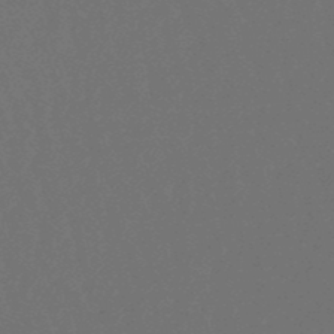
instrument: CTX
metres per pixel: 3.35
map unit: lHb
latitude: -47.9745
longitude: 80.5196
